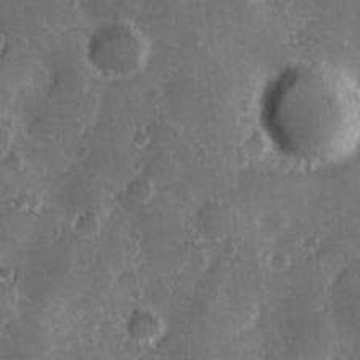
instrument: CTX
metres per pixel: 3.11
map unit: Hve
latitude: 24.1955
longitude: 146.5762
